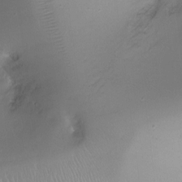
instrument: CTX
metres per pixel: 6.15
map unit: Ht
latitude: -15.0676
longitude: -40.9891
